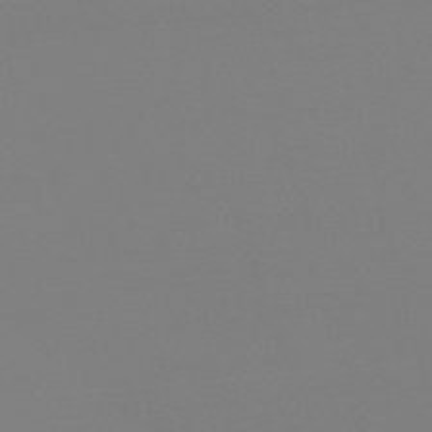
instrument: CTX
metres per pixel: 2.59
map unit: eHb
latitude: -50.0472
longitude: 68.8030
